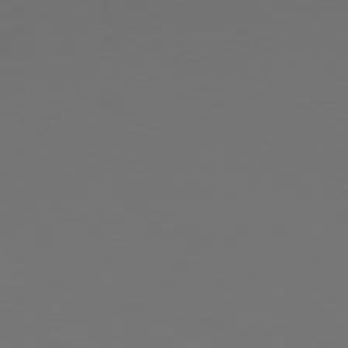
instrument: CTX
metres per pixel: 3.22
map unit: Hpe
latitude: 78.4979
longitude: -174.8569
